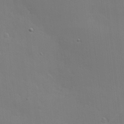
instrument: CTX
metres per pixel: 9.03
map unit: Hve
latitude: 18.4790
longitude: 150.8408
